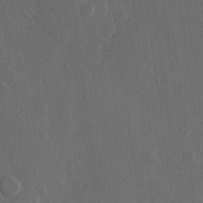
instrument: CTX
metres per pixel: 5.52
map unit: Hve
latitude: 22.5357
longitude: 147.4643
